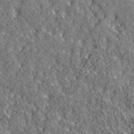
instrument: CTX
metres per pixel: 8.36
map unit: ANa
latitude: 43.7072
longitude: -86.1578
